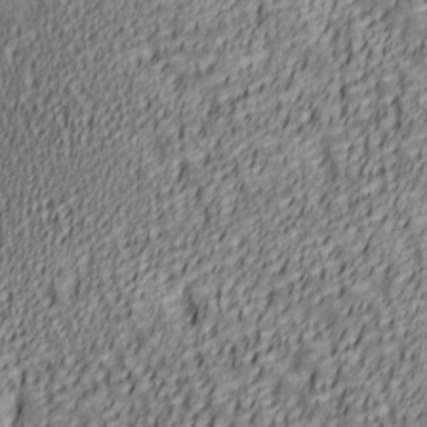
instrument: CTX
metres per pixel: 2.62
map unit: lAa
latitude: 6.2900
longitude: -116.6113
